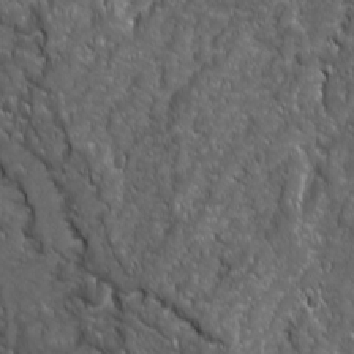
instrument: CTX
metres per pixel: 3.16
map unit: Ave
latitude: 16.0633
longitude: -132.8002
